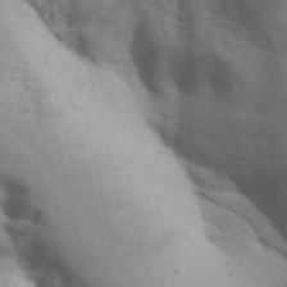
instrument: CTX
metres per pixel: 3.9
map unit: Aa
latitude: 31.2537
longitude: -146.7058
